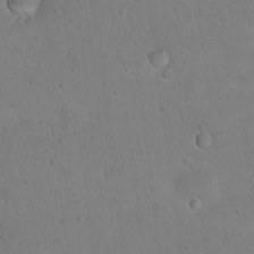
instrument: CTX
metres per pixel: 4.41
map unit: Nhu
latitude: 14.8191
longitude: -36.5735
